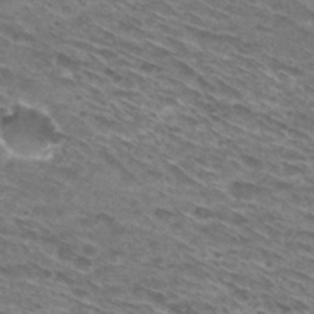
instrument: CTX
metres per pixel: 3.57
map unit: Hto
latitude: 30.4979
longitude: -46.0633
